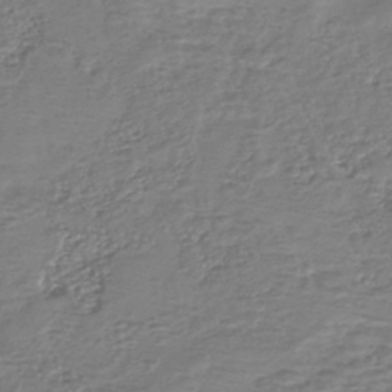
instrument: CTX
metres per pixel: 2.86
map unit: eHh
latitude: -39.4644
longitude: -28.2711
